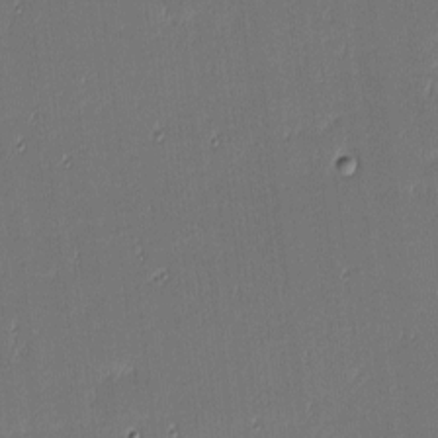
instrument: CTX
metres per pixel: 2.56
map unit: eHh
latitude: -3.5588
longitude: -82.8946
